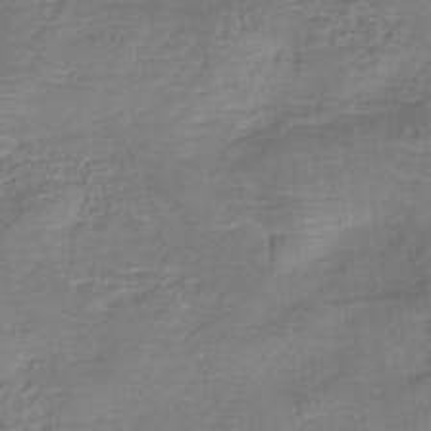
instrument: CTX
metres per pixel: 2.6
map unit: HNb
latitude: -34.9731
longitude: 54.4251
